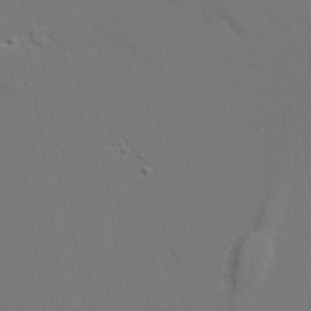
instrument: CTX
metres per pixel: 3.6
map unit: lAvf
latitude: 27.7639
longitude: -109.4426
